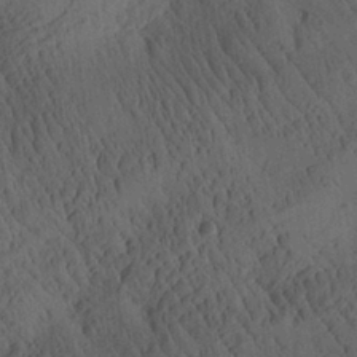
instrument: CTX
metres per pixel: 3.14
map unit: Aa
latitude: 26.2334
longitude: -141.7260
